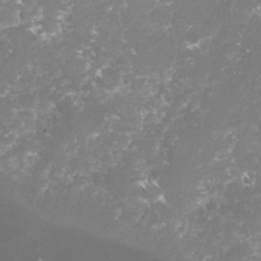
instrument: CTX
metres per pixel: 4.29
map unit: lHvf
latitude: -16.0661
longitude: -100.0255
